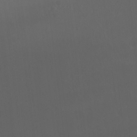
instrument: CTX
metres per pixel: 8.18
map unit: Ht
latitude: -7.7855
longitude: -38.9703
